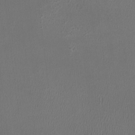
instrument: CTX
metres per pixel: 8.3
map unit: HNhu
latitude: -3.1809
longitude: -2.9324
